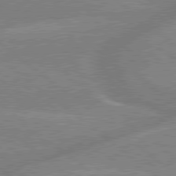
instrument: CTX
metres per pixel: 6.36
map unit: Hpe
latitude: 79.2348
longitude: -152.7247
